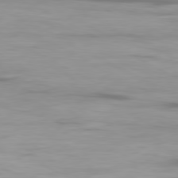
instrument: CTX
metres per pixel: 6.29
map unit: Ap
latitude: -80.5574
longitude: -59.1403
